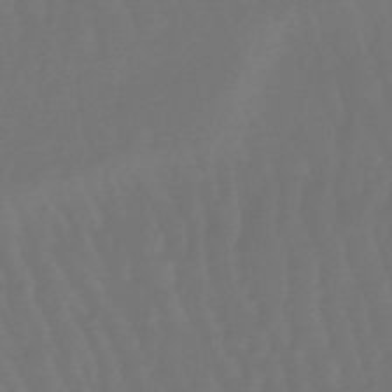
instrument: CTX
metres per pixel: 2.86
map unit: lHb
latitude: -47.7099
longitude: 79.5399
